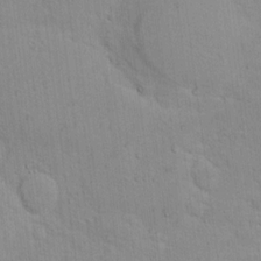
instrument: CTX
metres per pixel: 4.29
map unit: Nhu
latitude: 13.1592
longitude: -36.2523
